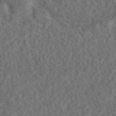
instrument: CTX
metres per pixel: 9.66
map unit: eAb
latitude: 43.9339
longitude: 114.7841
